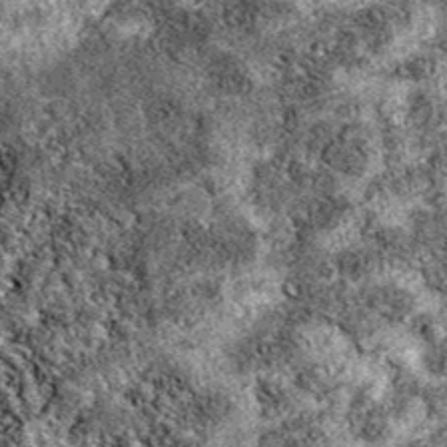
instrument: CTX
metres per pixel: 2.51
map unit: eAb
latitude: 38.8380
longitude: 111.6344
